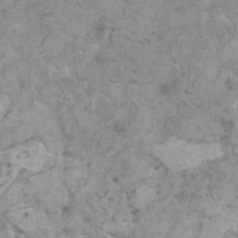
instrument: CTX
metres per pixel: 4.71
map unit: HNhu
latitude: 0.4223
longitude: 4.1983
